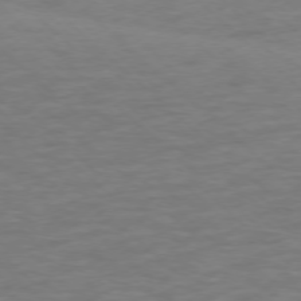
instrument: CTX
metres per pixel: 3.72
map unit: Ap
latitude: -76.9164
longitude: -77.5749
